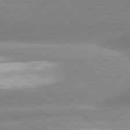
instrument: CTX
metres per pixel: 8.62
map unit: lApd
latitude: 81.4237
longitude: -157.3103
